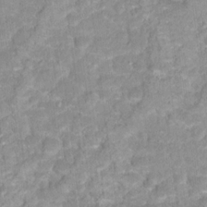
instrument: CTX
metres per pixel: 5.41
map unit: Hto
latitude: 17.3671
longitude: -35.3481
